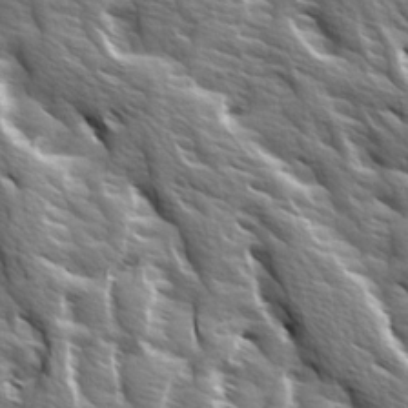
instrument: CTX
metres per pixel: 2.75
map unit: Ave
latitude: 14.9514
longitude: -132.0444
